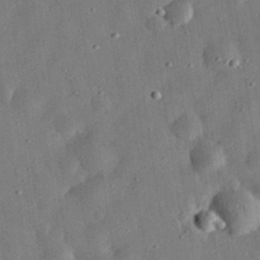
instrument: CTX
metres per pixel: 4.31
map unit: eHh
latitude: 31.9528
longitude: -76.7246
